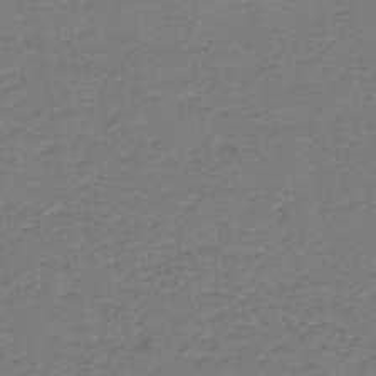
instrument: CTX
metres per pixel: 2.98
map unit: HNb
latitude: -43.3887
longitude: 49.5777
